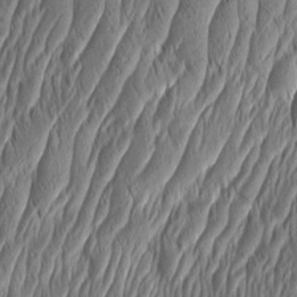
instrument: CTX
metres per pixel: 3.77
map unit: Aa
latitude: 8.4034
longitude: -130.5735
